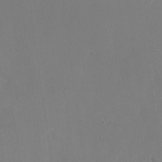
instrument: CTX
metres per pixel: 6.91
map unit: Nhu
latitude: -23.4644
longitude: -70.6490
